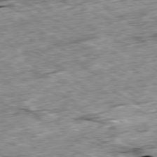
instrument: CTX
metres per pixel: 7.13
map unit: Ap
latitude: -80.1606
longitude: -89.7261
